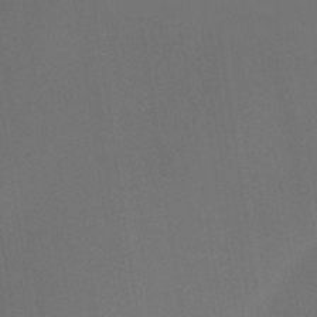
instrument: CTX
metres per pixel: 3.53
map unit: Hto
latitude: -6.6707
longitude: -49.6883
